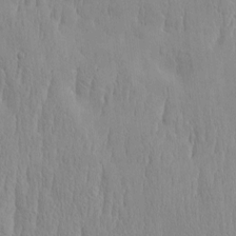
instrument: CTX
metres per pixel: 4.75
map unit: HNhu
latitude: -5.0864
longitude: 15.0487
